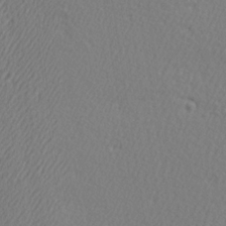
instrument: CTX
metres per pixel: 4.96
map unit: Hve
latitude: 3.0080
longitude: -124.4034
